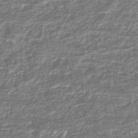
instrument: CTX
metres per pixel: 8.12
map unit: HNhu
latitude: -44.6707
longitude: 98.0094
